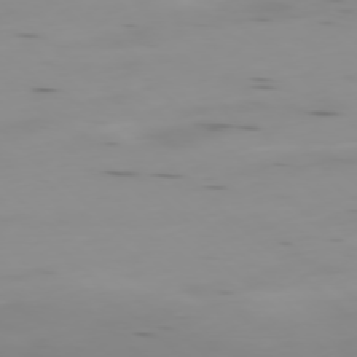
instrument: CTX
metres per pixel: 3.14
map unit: Ap
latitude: -78.1039
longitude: -64.5546
